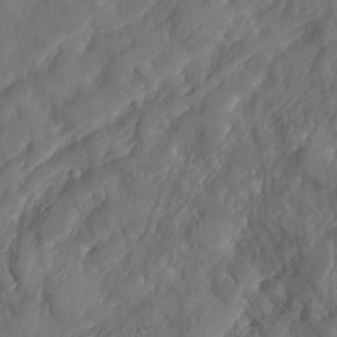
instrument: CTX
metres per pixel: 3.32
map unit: Nhe
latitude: -37.0486
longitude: 138.0472
